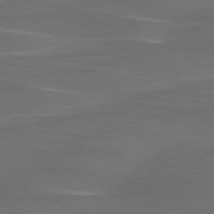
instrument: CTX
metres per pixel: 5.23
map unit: lApd
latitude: 75.7261
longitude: -79.6316
